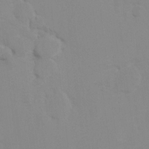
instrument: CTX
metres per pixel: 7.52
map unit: Hto
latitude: 7.9150
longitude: -34.9513
